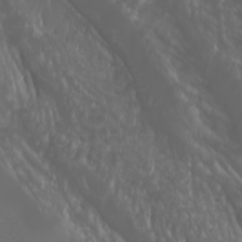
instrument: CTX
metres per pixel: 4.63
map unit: Htu
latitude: -4.9541
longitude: -88.2523
